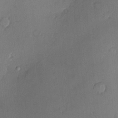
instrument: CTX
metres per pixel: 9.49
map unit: Nve
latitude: -7.8044
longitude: 175.1620
